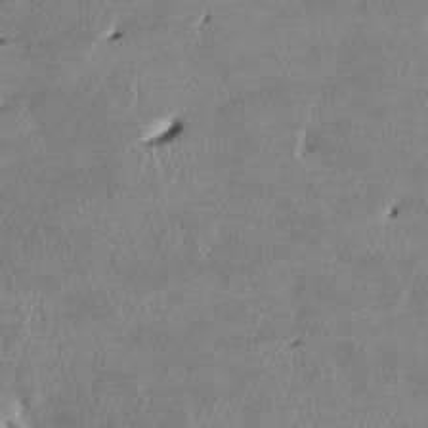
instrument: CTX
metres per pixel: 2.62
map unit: HNhu
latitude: 2.1200
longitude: -5.6694
